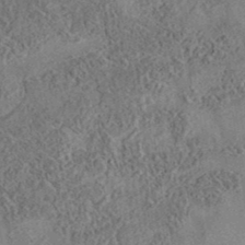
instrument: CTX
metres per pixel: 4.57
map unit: eAb
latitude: 35.6505
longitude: 109.2754
